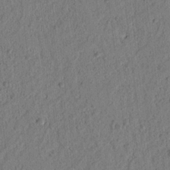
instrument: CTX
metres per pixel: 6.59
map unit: lAvf
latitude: 7.8016
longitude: 164.5763
